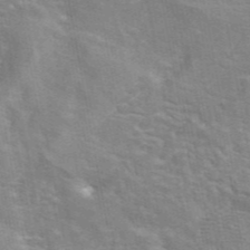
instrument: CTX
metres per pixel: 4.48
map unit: eAb
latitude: 44.6490
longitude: 110.0850
